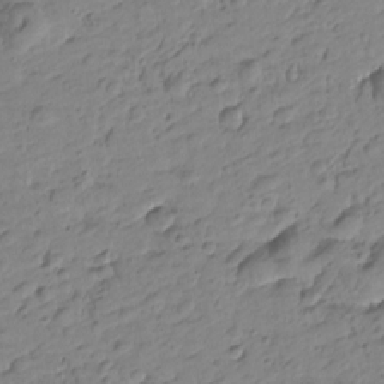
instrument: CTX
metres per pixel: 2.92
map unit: Htu
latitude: -0.9920
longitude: -175.4238
